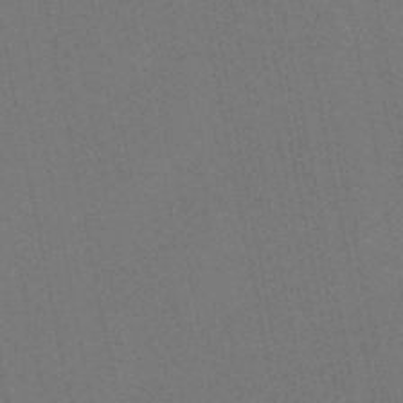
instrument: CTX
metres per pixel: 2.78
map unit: lHb
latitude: -47.6155
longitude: 72.0283
